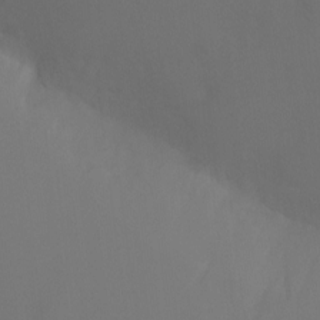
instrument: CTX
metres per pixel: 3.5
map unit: Ht
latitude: -7.8422
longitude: -31.2348
